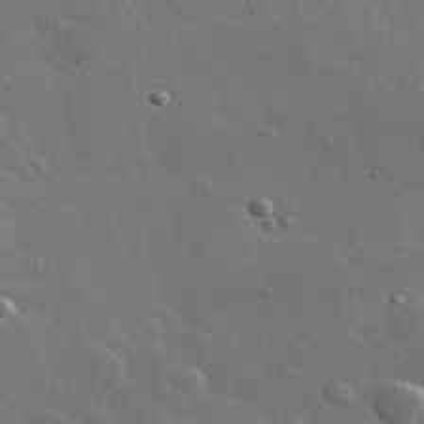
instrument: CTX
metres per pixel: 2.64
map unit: lHvf
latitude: 35.2726
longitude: -91.0647
